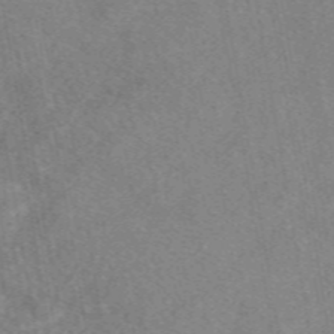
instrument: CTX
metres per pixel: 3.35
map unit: eAb
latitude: 48.6679
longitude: 110.7841
